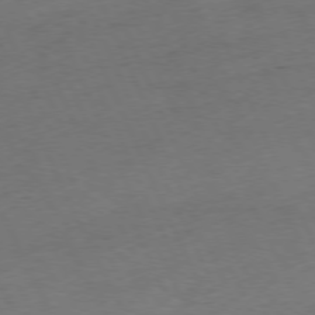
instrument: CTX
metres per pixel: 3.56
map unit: Ap
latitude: -76.7274
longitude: -72.5735
